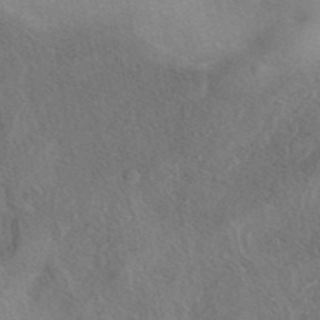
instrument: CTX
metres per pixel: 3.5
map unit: eAb
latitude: 41.8205
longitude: 103.3321
